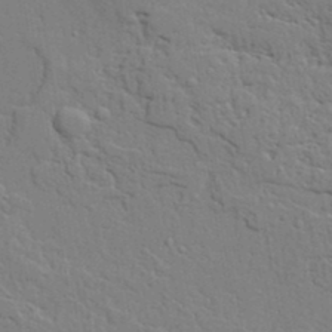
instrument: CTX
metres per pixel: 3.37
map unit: lAvf
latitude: 23.1025
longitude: -110.3279
